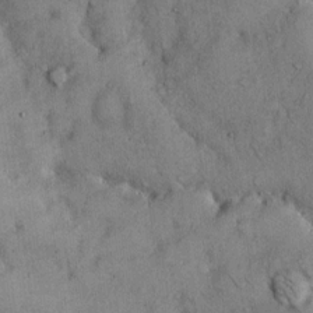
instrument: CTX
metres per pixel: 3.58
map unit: Hto
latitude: 12.5168
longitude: -59.9339
